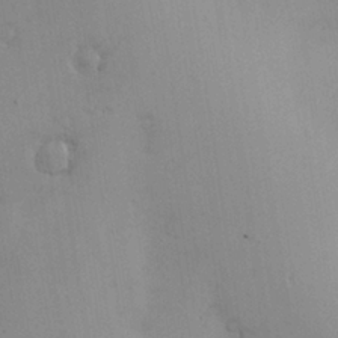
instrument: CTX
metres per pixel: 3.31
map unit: Nve
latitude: -8.0472
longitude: 173.8422
